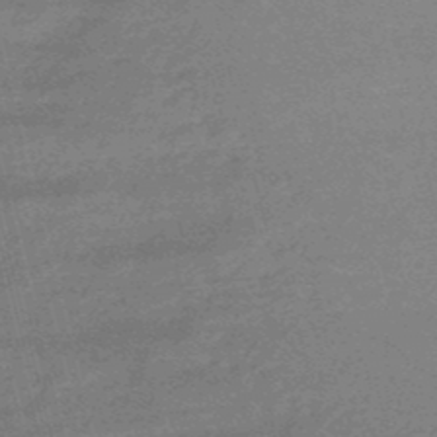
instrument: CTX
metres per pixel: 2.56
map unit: eHb
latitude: -48.1039
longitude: 86.9542
